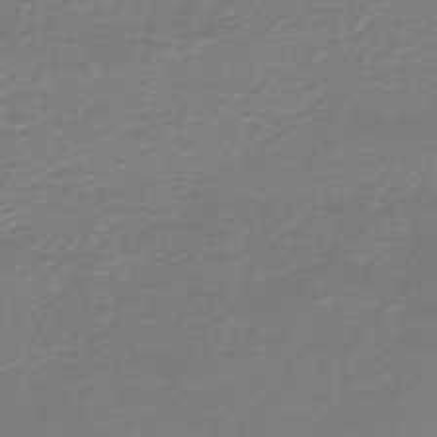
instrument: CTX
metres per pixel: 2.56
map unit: HNb
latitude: -46.1794
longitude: 53.1998
